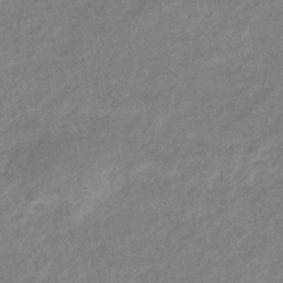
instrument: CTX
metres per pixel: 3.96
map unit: eHb
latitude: -40.8030
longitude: 83.4454
